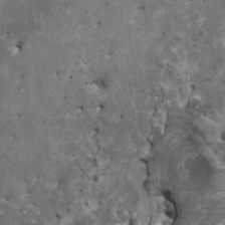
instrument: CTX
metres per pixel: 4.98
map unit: HNhu
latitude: 4.3845
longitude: 3.9178
